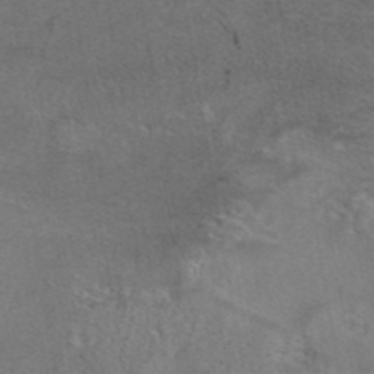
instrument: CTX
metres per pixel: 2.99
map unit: eAb
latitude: 43.2915
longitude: 103.5777
